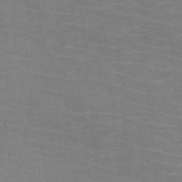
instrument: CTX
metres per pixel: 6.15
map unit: HNb
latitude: -46.8030
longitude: -45.8772
